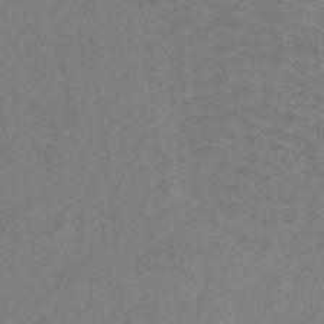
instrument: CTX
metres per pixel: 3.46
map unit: Ht
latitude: -5.6722
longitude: -35.8772
